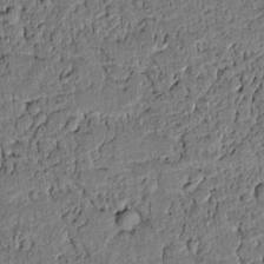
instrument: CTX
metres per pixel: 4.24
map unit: lAvf
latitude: 4.3656
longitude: 168.6896
